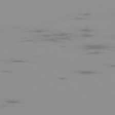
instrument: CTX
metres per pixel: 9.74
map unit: Ap
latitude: -79.1998
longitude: -70.4223
